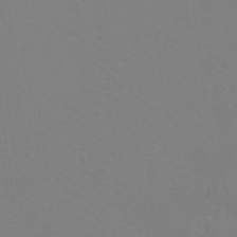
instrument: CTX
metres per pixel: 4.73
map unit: Htu
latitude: -12.3873
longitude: -71.1970
